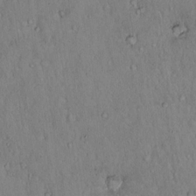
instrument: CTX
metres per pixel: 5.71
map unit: Hto
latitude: 16.3089
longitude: -58.9514
